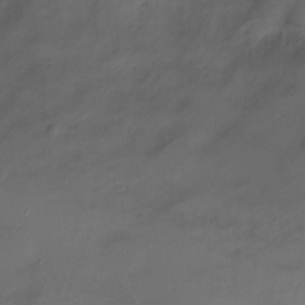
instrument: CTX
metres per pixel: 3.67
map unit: Nve
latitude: -20.2361
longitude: 105.1620
